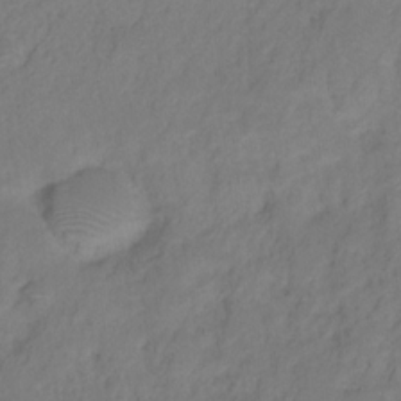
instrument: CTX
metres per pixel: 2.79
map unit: HNhu
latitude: -28.1984
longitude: 74.9920
